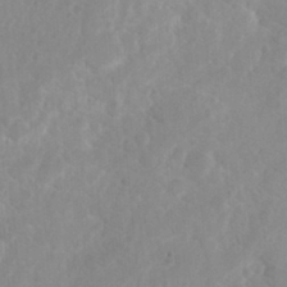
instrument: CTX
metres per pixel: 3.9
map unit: eHh
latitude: 0.8947
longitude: -55.8583
